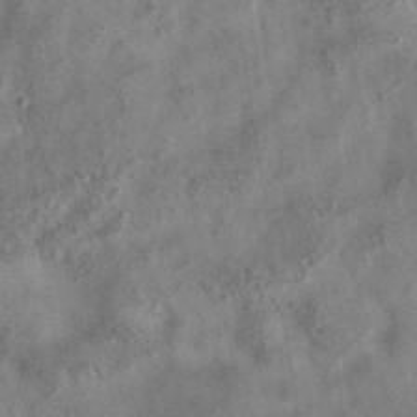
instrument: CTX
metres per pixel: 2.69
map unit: eAb
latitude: 36.0633
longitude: 115.2376
